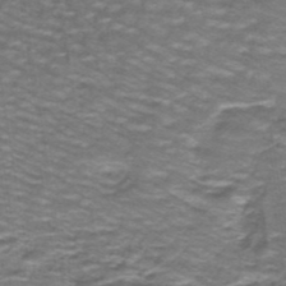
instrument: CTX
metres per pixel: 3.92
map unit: lHb
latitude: -41.0297
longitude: 55.9367
